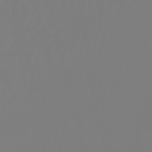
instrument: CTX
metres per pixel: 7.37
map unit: lHb
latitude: -50.4440
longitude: 81.9745
